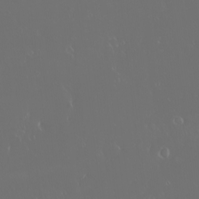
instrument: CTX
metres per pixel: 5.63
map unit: eHh
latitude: -2.7463
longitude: 20.3306
